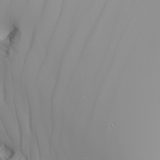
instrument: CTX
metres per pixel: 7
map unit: Nhu
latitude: -5.2376
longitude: -90.7813
